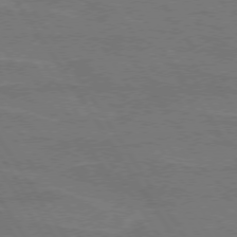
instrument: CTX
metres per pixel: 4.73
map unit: lApd
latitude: 74.3467
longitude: -56.1577
